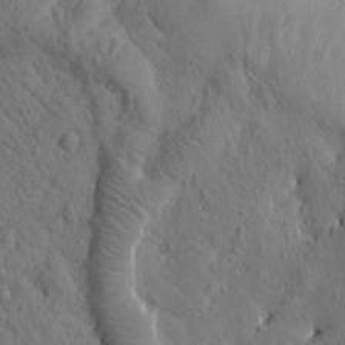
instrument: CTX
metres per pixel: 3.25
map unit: Htu
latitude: -0.1606
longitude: 175.1431
